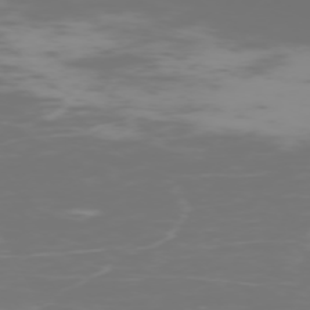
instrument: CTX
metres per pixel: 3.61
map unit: Hpe
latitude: -74.3873
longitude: 6.9163
